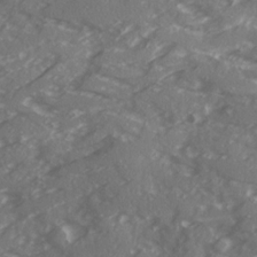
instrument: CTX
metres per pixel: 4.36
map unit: Ave
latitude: 19.7071
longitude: -130.6491
